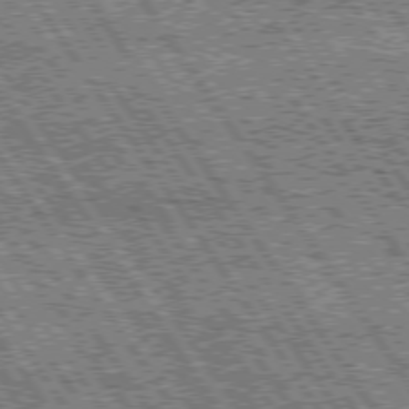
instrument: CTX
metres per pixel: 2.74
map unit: Hpe
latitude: 75.1025
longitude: -153.3860
